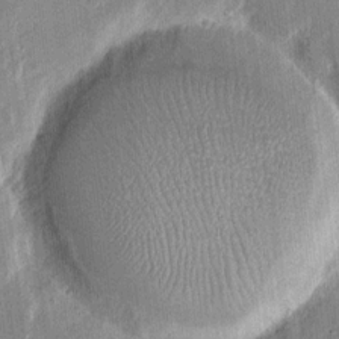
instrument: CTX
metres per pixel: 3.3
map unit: eHh
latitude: 14.1956
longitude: -70.5357
